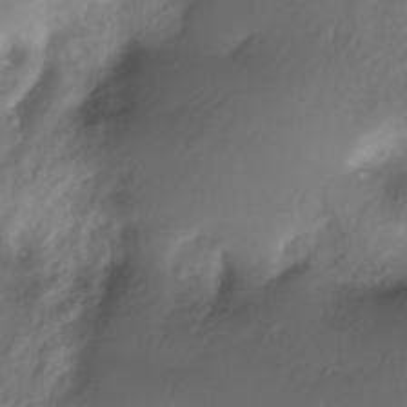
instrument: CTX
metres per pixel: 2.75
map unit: Nhe
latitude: -28.8786
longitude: -109.7827
